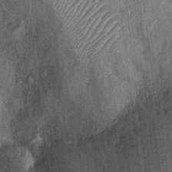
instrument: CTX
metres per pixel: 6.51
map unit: Nhu
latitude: -12.1984
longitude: -23.4048
